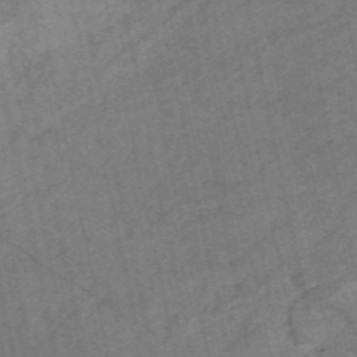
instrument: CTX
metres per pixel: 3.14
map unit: HNb
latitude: -53.8800
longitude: -46.3845
